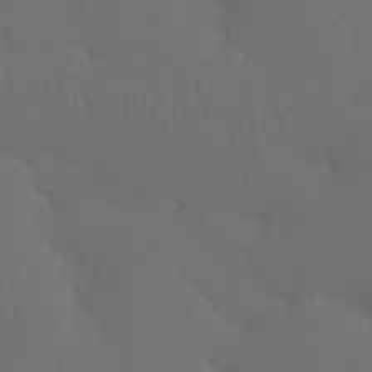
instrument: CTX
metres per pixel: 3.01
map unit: Htu
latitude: -13.7856
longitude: -47.7261
